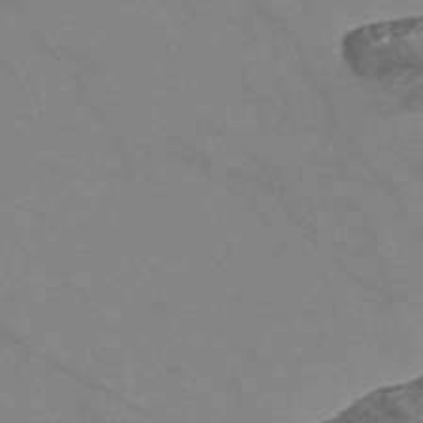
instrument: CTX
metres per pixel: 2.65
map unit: Nve
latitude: -57.1242
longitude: 50.9542
